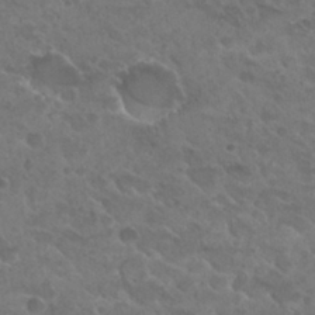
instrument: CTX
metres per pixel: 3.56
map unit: Hto
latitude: 27.1592
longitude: -35.7827
